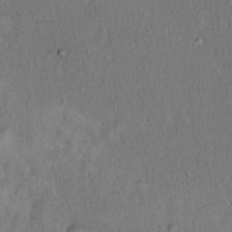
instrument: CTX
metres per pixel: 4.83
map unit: Hto
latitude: 15.7828
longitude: -59.7639
